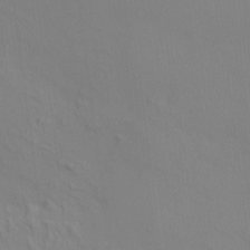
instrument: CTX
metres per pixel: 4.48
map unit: HNhu
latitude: 7.3482
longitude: 12.4440
